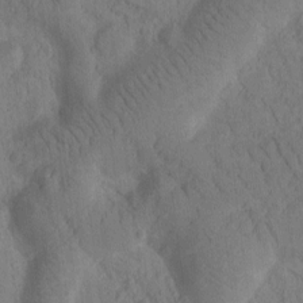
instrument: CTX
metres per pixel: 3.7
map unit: Htu
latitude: -0.6141
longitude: 173.9556
